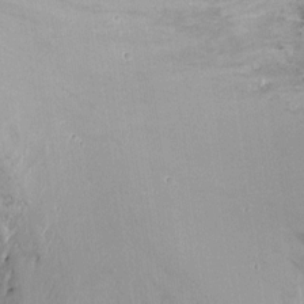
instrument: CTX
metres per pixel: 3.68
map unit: Nhu
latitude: -10.5952
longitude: -36.9136
